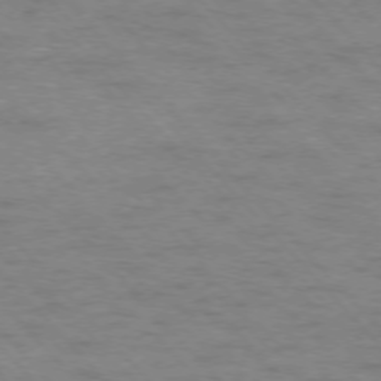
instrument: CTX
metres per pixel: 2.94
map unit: Ap
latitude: -76.4062
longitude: -61.0269
